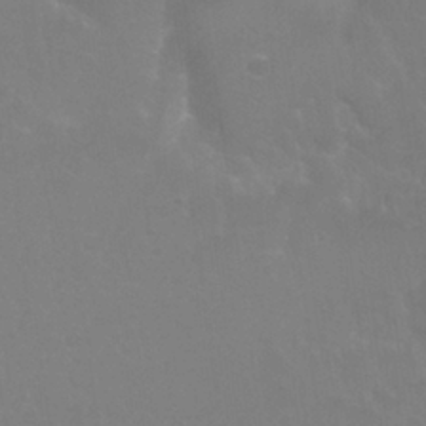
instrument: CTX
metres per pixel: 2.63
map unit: Nhu
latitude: 24.6868
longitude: -53.8395
